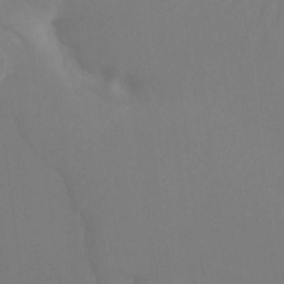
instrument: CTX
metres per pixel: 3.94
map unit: Ht
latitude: -16.0472
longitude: -50.0633
